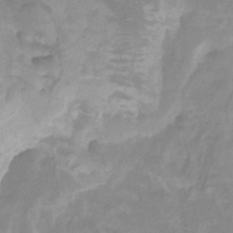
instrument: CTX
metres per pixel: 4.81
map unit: HNhu
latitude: -27.1998
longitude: 73.3698
